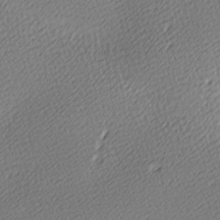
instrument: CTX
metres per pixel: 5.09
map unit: lAa
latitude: -10.3306
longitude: -126.2901
